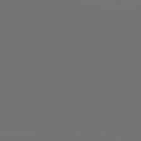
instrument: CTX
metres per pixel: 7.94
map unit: lApd
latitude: 81.8205
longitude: 155.5966
